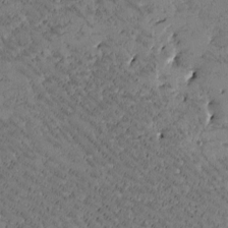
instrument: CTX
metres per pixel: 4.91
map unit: Htu
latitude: -2.5573
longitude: 176.2551
